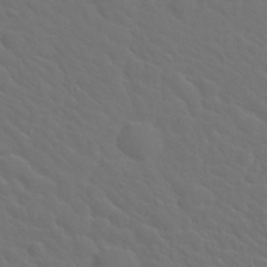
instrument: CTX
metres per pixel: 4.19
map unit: Nhu
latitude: 29.7827
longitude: -52.2523
